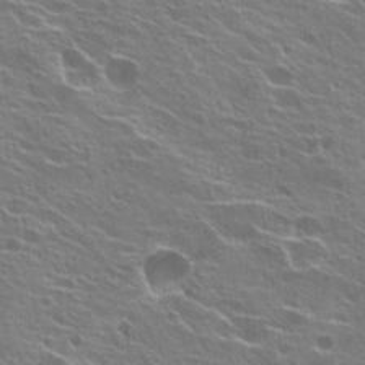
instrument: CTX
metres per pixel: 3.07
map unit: Hto
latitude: 22.4223
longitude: -40.2333
